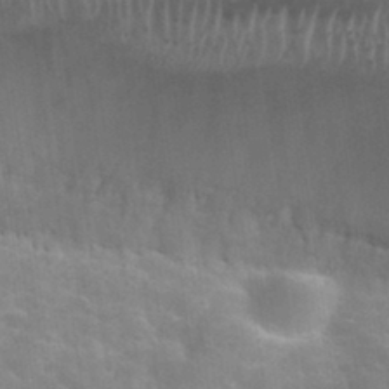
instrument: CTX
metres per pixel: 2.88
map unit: Nhu
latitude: 32.3278
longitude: -51.8772
